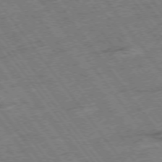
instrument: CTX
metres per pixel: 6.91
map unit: Hpe
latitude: -75.5399
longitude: -22.4979
